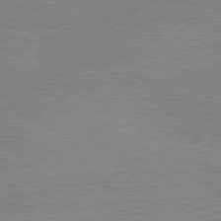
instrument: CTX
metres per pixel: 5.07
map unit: lApd
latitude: 80.2333
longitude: -125.4804
